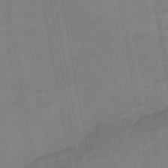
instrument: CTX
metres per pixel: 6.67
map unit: eHb
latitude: -39.5777
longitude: 82.6707
